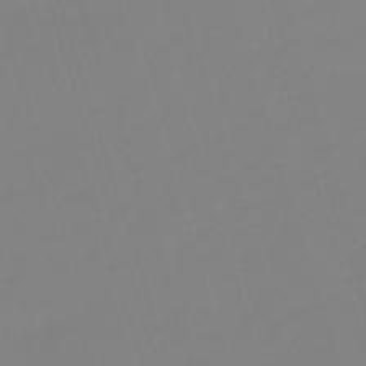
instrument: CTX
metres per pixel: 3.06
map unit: lHb
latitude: -49.4266
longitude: 81.9178
